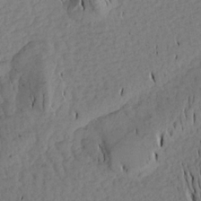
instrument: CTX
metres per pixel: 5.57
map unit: Aa
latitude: 17.7072
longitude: -144.4412
